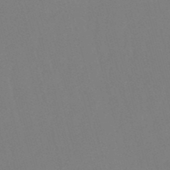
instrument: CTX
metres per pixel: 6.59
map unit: eHb
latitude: -50.8219
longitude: 75.3510
